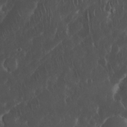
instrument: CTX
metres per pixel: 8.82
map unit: Nhu
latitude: 28.5168
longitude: -67.2159
